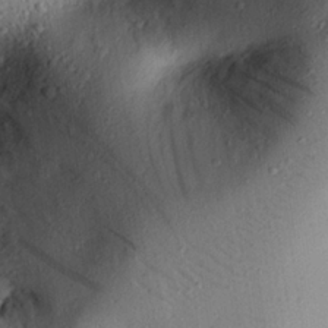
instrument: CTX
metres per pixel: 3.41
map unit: eHh
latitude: 25.3103
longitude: -76.2900
